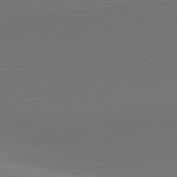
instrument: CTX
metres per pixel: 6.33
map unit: lApd
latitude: 81.6127
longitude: 145.5777
